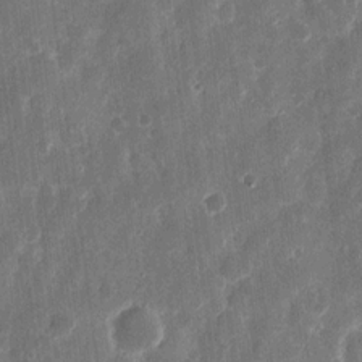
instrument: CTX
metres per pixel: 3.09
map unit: eHh
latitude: 11.7072
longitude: -72.8191
